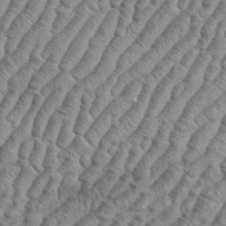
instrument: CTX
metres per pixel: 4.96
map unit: eHh
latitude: 37.1214
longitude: -137.0459
